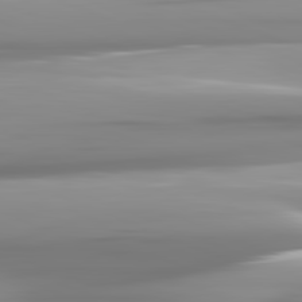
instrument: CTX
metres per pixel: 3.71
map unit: lApd
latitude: 81.8016
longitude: -143.1781
